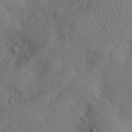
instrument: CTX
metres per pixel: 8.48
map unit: Htu
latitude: -6.8219
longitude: 160.3306
